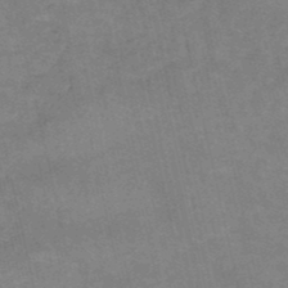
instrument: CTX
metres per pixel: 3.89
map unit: lHb
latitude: -48.2740
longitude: 73.1242
